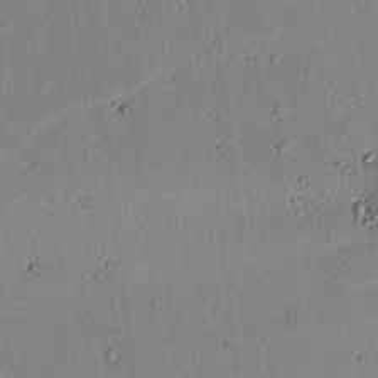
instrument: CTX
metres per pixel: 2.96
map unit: lAvf
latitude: 6.3467
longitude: 168.1605
